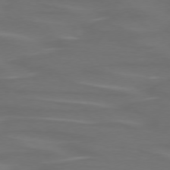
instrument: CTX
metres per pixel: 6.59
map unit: lApd
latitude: 75.1403
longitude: -79.5938
